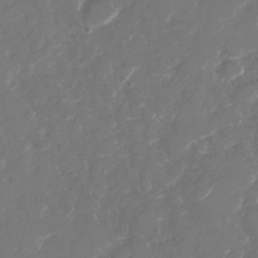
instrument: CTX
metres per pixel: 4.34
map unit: Nhu
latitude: -29.4077
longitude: -70.9325
